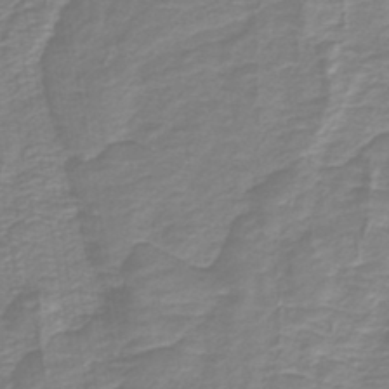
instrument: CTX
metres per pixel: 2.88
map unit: HNb
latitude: -40.7274
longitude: 51.2565
